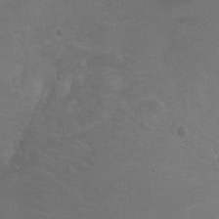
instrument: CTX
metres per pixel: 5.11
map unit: Ht
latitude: 0.0444
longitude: -37.7828
